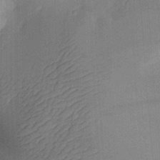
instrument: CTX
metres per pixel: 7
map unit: Aa
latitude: 30.6302
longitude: -142.1200
